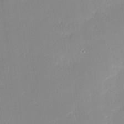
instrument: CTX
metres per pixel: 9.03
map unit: eHh
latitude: -1.4266
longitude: -83.5560
